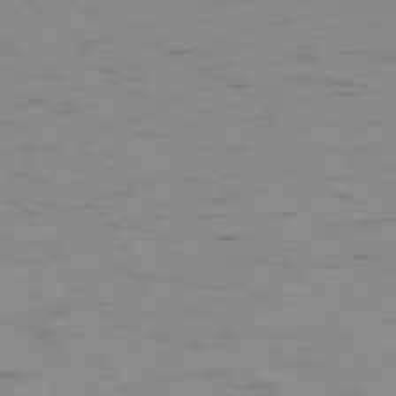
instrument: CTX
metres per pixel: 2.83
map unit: Ap
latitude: -74.8786
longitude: -79.7828
